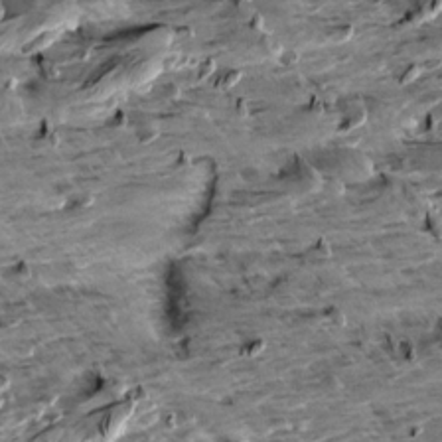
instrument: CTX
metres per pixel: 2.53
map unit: Aa
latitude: 10.2145
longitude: -140.9891
